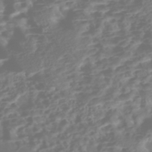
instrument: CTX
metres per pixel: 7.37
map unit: Nhe
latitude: -46.6707
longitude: 151.8611
